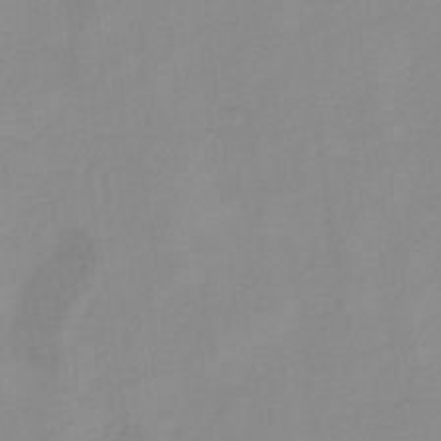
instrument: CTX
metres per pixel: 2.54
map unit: HNb
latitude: -31.4643
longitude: 63.0108
